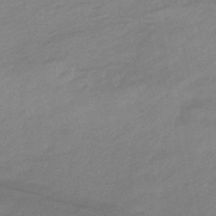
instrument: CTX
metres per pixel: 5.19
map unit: eHb
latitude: -39.8423
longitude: 82.7085
